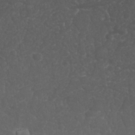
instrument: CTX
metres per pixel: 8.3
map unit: Nhu
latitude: 26.4034
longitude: -64.9892
